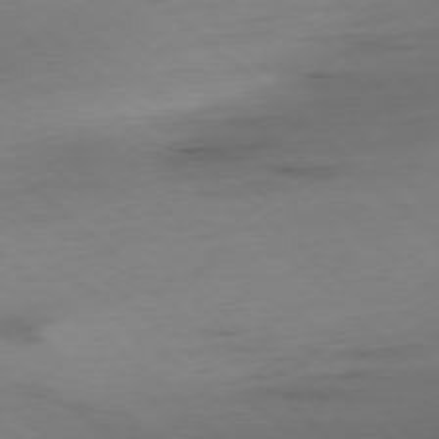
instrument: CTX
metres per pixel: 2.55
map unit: Ap
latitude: -77.7289
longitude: -90.2145
